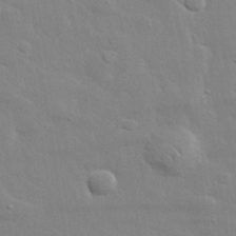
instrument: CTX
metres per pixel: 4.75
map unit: lHvf
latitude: 31.9717
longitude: -89.6127
